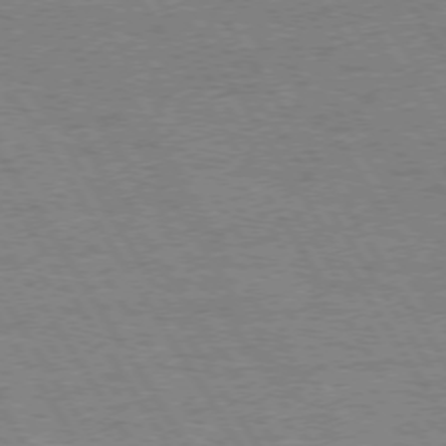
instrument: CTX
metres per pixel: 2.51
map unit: Hpe
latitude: 73.4427
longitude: -129.3670
